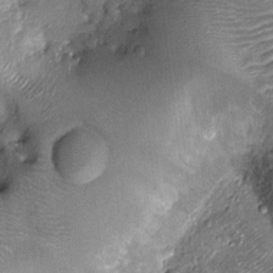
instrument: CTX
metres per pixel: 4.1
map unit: Nhu
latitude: -13.5021
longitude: -23.0080
